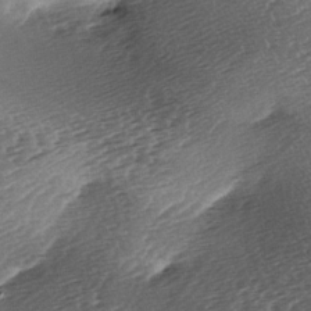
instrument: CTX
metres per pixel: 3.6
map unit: lAa
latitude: -3.2942
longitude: -126.9514
